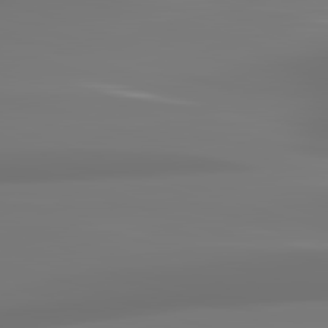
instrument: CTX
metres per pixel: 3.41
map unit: lApd
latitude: 83.1592
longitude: -131.5938
